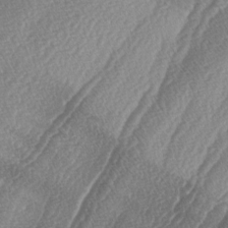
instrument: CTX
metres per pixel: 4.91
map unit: lAa
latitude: -4.8786
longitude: -129.5749
